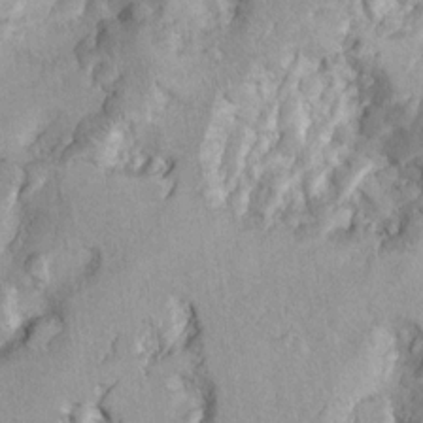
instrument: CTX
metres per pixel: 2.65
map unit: Ht
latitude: 9.2159
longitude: -31.7639
